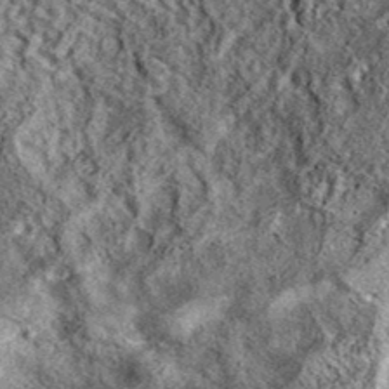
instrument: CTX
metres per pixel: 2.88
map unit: eAb
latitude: 37.9717
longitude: 106.8030
